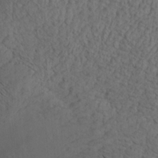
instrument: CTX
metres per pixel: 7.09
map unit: Aa
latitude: 26.7246
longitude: -131.6694
